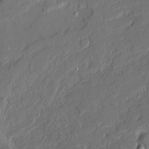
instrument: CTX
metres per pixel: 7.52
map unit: Ave
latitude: 20.0822
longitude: -128.3656
